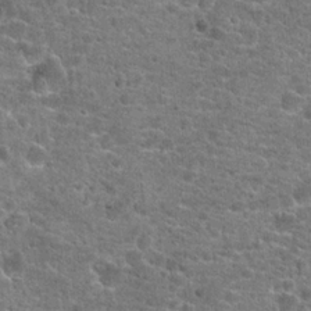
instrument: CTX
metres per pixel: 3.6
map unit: Hto
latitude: 20.8191
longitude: -43.9150
